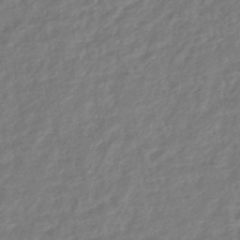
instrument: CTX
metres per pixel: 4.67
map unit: HNhu
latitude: -45.2943
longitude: 102.0283
